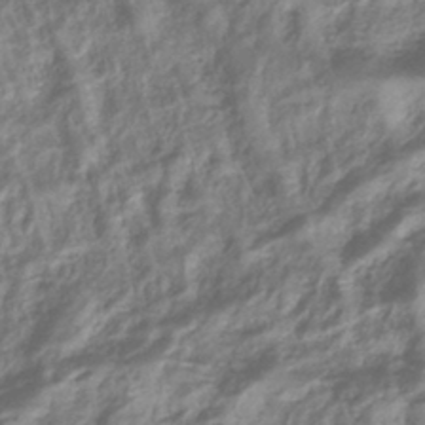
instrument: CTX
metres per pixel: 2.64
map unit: eHb
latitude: -40.5196
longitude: 78.8408
